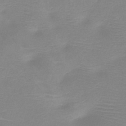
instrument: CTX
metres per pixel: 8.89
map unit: HNb
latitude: -46.2928
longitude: -43.5560
